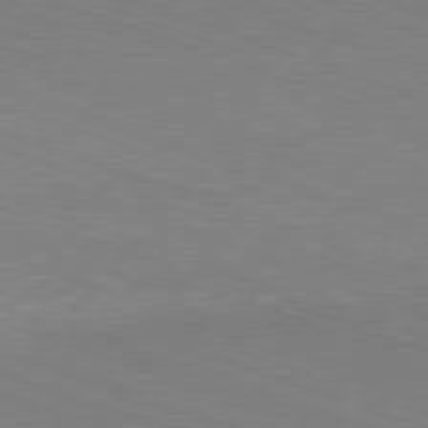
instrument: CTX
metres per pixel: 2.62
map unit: Hpe
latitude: -82.4062
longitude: 14.0472
